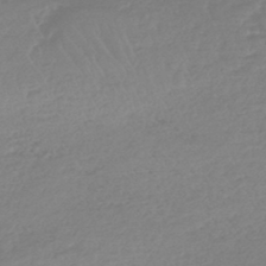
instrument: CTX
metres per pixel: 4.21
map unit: lHb
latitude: -44.0661
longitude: 70.3495
